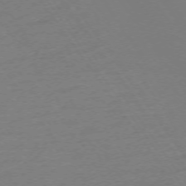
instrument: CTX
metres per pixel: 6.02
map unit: Ap
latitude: -73.7855
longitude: -85.1403
